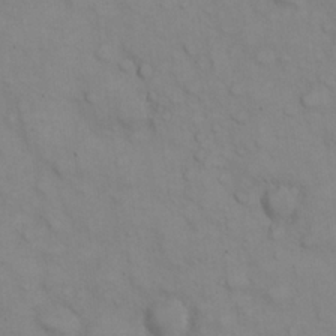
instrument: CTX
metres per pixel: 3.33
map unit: eHh
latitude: 22.7624
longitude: -62.2523
